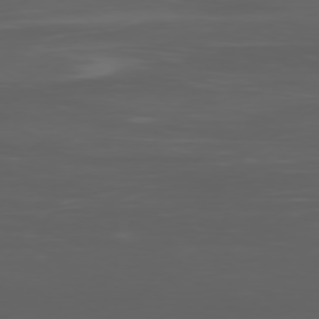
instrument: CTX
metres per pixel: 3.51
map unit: Ap
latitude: -78.2739
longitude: -79.4049
